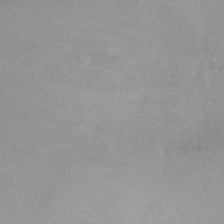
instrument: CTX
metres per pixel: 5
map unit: Ht
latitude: -8.1984
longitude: -27.2348
